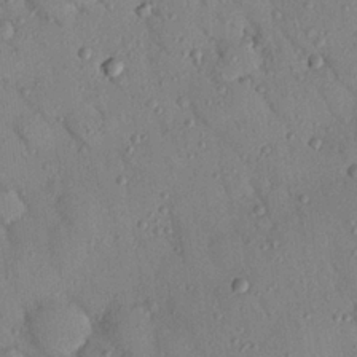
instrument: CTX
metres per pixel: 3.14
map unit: Nhu
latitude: 22.8002
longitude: -75.7639
